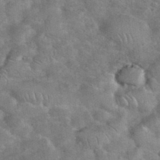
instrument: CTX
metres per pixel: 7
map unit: eHh
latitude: 37.5371
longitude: -64.5924
